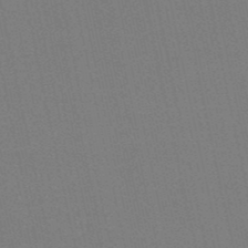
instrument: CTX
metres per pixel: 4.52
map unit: HNb
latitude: -50.1984
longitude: -52.3845
